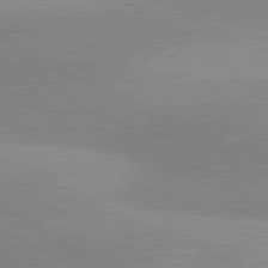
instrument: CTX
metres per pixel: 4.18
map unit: lApd
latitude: 80.6679
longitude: 126.2928
